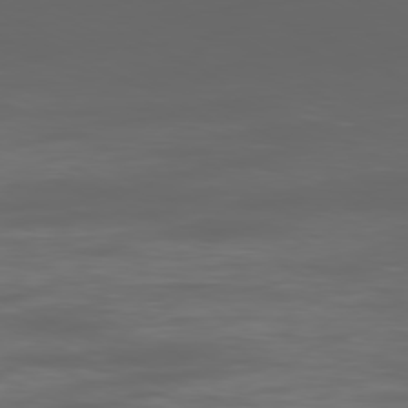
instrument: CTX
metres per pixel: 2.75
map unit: Ap
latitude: -79.9745
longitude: -73.0081
